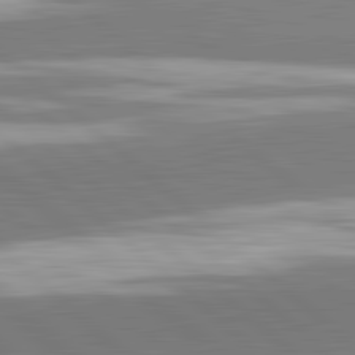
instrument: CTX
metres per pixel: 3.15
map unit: lApd
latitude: 82.2144
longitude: 162.0661
